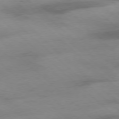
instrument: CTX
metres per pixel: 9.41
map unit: Ap
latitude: -78.1039
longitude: -90.5357
